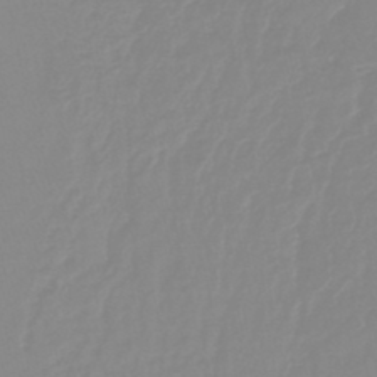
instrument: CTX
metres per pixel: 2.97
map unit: lHb
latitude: -44.8597
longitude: 56.1983
